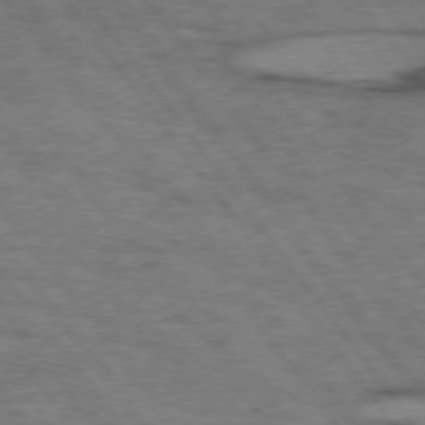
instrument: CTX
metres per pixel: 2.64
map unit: lApd
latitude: 75.4049
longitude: -48.3089
